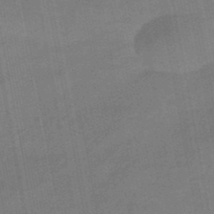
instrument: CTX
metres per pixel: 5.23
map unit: eHb
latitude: -39.5399
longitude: 82.7652
